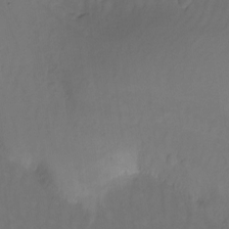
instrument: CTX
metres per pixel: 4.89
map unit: Nhu
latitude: -13.9367
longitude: -52.2712
